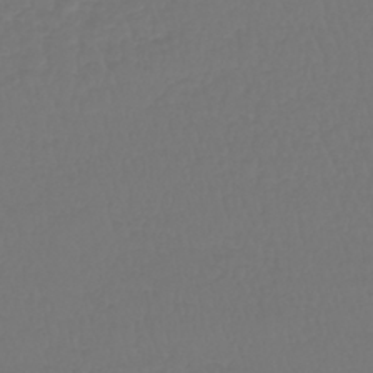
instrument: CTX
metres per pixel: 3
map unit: lHb
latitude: -43.1620
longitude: 60.6141
